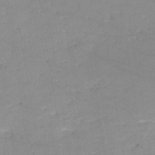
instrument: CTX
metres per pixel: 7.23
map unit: HNb
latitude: -50.3117
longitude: -40.1010
